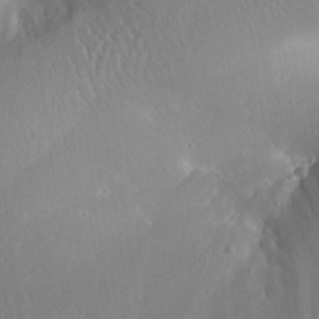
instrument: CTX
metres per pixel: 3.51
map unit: Aa
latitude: 28.8380
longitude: -135.4804
